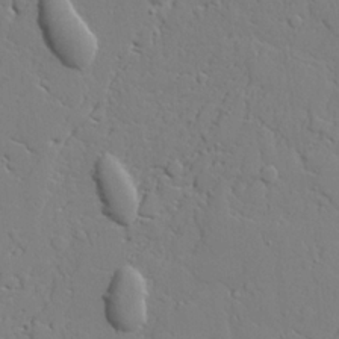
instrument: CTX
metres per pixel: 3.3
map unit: lAvf
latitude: 23.2915
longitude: -109.6693
